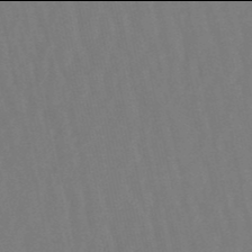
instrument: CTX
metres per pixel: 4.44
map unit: lHb
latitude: -50.0094
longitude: 71.6155
